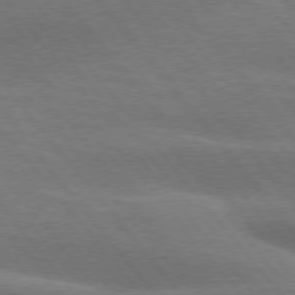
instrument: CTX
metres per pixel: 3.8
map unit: lApd
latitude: 75.0836
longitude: -58.8569
